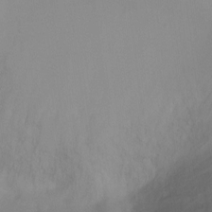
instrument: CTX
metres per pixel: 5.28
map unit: Ht
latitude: -10.2173
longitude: -28.8569
